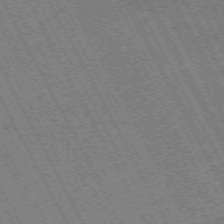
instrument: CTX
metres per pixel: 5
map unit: Hpe
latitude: -71.3321
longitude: 9.9367
